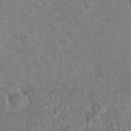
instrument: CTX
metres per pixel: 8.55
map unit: Hto
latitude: 22.2145
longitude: -46.8947
